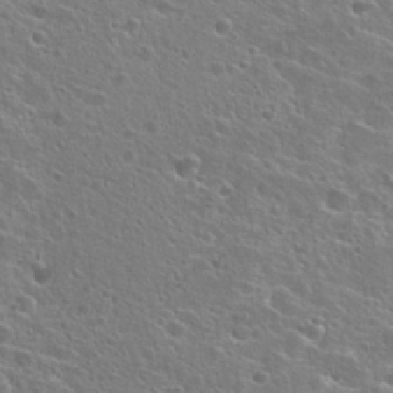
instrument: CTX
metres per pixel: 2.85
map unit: Hto
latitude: 25.1214
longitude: -45.0647
